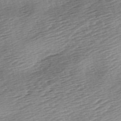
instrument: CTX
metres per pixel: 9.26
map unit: lAa
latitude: -2.8407
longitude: -126.9703
